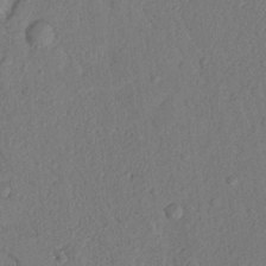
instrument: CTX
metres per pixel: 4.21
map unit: Nhu
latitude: 20.0633
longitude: -76.6490
